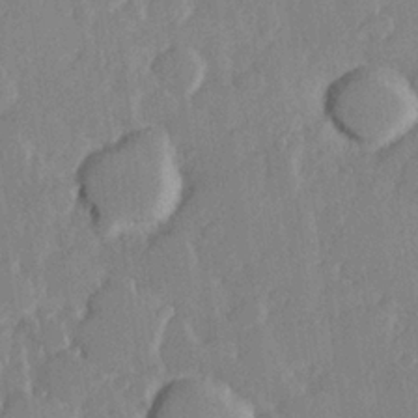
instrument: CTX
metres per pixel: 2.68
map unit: Hve
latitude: 23.9150
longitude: 145.1998
